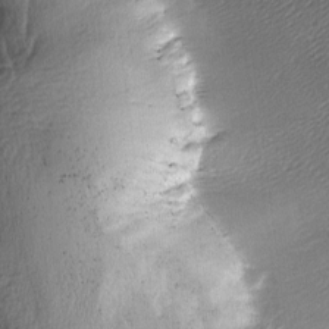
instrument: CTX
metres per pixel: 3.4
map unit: Ave
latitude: -6.1794
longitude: -122.5546
